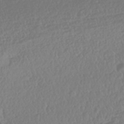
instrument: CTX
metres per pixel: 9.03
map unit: HNhu
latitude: -43.8989
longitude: 104.1794
